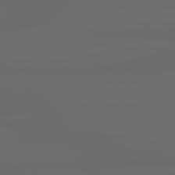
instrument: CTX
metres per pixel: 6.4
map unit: lApd
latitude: 79.3482
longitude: -139.4237
